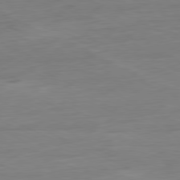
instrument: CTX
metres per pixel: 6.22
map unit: Ap
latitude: -81.1242
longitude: -76.5923
